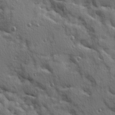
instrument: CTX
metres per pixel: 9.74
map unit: Ave
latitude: 10.4034
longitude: -102.4034
